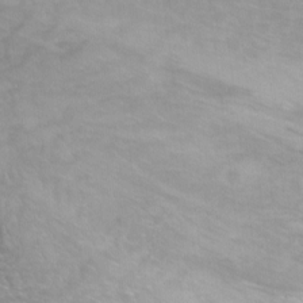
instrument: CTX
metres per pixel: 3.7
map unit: Ht
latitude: 0.7624
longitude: -32.1389
